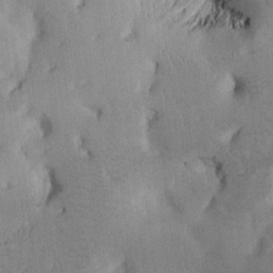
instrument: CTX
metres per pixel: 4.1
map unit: Htu
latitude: -0.2173
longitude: 172.7274
